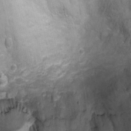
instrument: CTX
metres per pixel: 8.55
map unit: Ht
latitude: 9.5182
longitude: -32.1956
